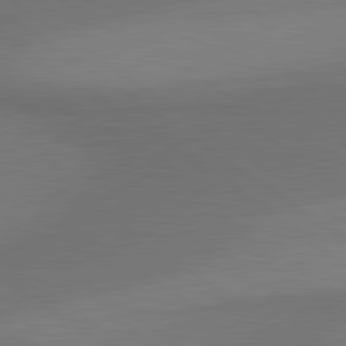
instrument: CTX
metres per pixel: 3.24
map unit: lApd
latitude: 80.7435
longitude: 162.0094
